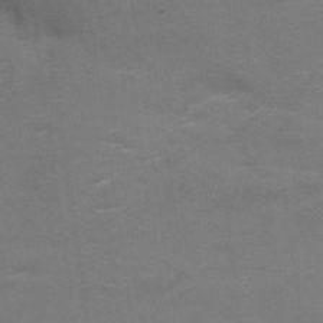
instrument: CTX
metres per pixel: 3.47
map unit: Nhu
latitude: 25.9528
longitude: -53.6694
